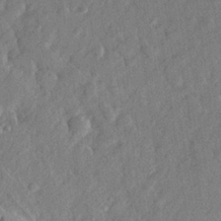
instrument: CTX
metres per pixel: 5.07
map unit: lHvf
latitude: 23.1970
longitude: 144.2928
